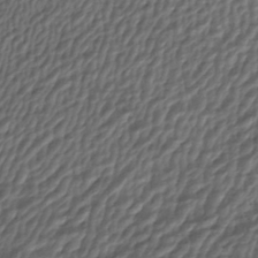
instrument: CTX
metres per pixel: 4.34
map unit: ANa
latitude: -44.8219
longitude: 106.1795
